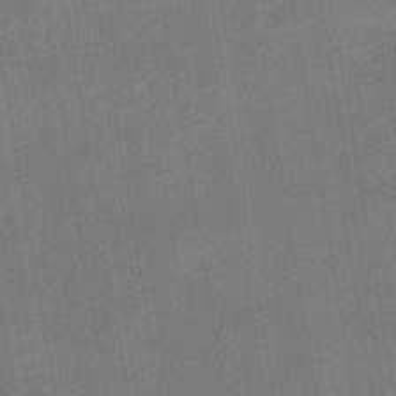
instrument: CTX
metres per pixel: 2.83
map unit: lHb
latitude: -37.8989
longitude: 74.2173
